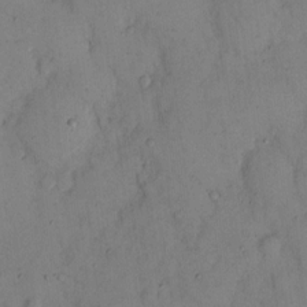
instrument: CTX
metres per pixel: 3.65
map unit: eHh
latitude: 13.1214
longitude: -61.8961
